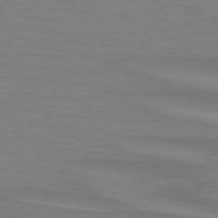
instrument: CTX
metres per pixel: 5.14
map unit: lApd
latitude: 75.0458
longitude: -80.7435
